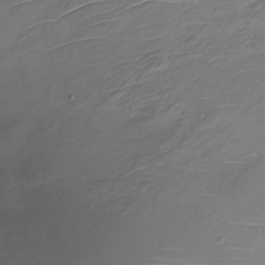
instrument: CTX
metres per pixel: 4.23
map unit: Nhu
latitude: -27.8422
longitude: -78.7813
